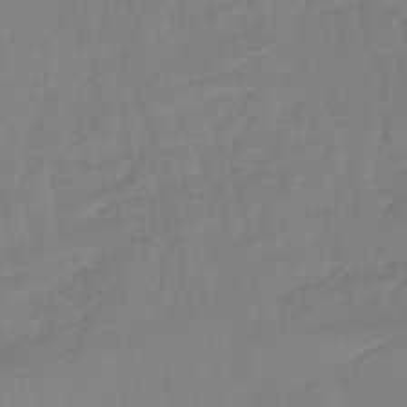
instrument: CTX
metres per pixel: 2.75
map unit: lHb
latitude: -44.7463
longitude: 73.8989
